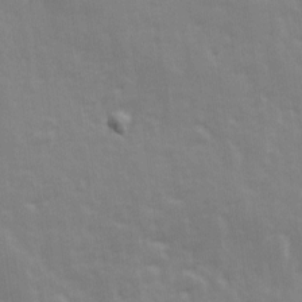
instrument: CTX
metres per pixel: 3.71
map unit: Ave
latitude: 13.1970
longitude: -103.8772
